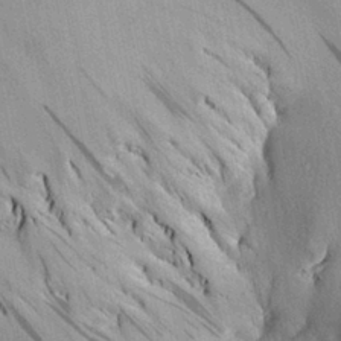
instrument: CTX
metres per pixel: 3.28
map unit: Aa
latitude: 28.6679
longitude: -134.8569
